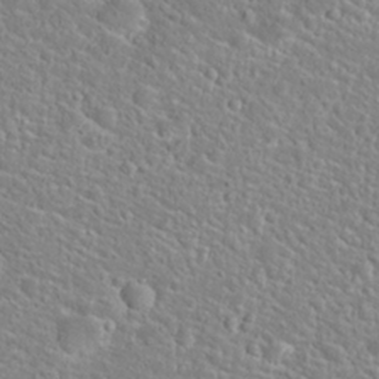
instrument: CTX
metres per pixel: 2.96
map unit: Hto
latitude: 24.4601
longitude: -49.4237
